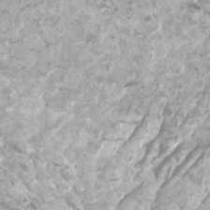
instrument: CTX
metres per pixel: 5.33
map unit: Htu
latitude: -9.9367
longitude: -74.0822
